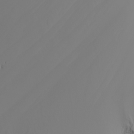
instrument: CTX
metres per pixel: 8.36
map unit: Nhu
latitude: -5.1809
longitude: -93.0836
